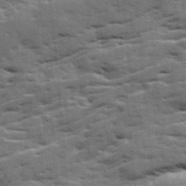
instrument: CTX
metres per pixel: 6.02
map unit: Ave
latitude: 18.6868
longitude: -130.0822
